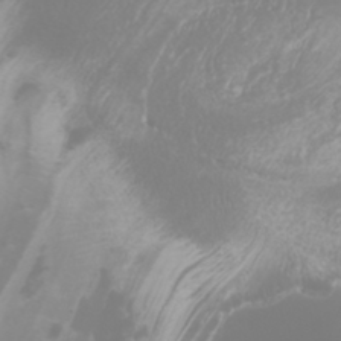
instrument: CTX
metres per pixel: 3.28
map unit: Htu
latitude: -6.2361
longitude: -73.8962
